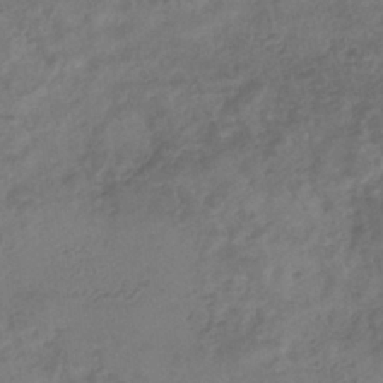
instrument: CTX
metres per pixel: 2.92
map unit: eHb
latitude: -35.2565
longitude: 81.2187
